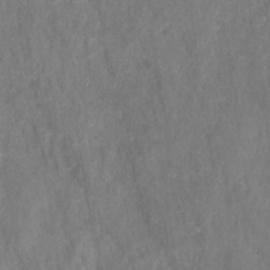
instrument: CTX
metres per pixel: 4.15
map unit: HNhu
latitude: -28.0850
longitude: 73.1809
